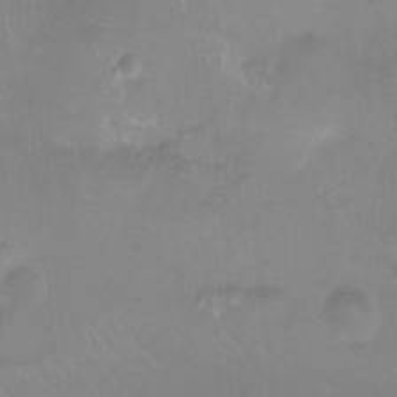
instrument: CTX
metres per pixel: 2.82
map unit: Nhu
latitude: -11.9745
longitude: -41.3103
